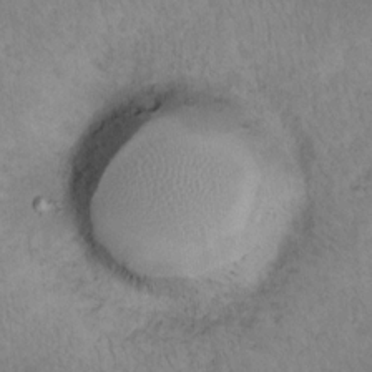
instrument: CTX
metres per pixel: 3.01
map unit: eHh
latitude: 16.4412
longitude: -63.7450
